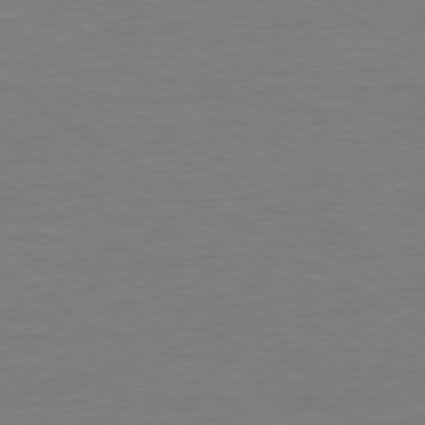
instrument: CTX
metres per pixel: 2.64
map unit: Ap
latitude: -80.0472
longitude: -87.5560
